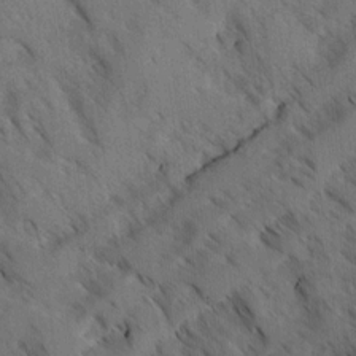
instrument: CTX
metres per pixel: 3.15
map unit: Ave
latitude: -0.8030
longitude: -111.3482
